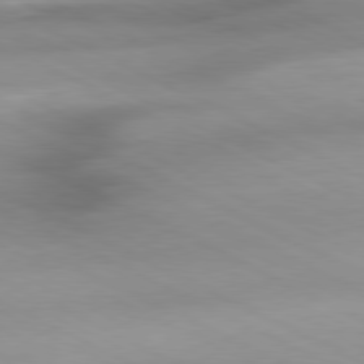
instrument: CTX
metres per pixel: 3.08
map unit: Ap
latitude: -81.1242
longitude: -92.2144
